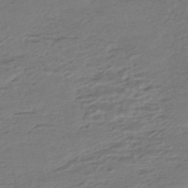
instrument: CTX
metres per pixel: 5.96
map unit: HNhu
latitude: -45.5399
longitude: 104.7085
